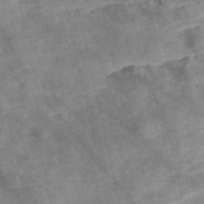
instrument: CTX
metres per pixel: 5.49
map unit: Nve
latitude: -57.0864
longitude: 54.2362
